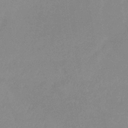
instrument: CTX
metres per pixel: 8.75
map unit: lHb
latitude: -33.8989
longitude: 69.8989
